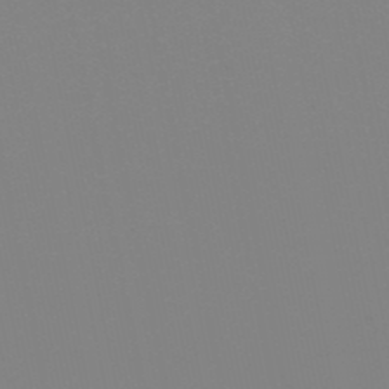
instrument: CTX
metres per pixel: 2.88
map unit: eHb
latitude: -50.4440
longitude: 73.4265
